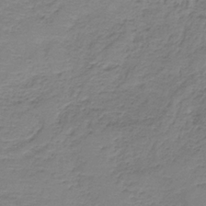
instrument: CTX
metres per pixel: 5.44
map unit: HNb
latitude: -35.3132
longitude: 53.6532
